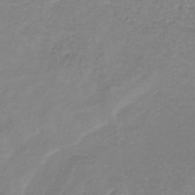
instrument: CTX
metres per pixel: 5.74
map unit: lHb
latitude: -35.8233
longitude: 72.3306
